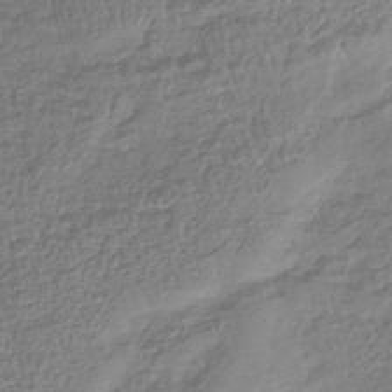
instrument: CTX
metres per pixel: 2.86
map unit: HNhu
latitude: -45.2376
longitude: 99.9556
